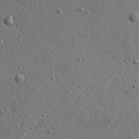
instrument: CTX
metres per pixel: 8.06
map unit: Aa
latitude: 22.8380
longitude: -143.6883
